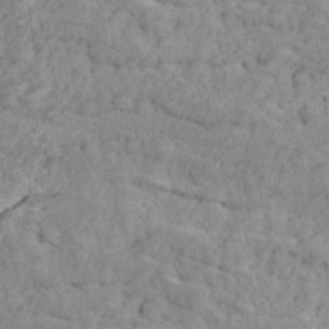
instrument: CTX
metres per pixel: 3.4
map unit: Ave
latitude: 18.4979
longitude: -135.2537
